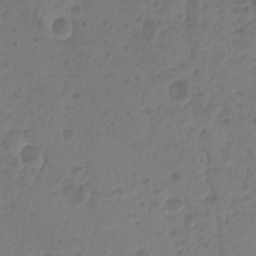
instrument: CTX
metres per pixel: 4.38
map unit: Hto
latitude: -8.0661
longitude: -44.3089
